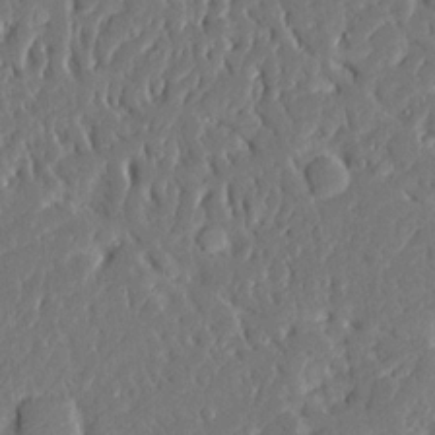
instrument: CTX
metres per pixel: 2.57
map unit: Ave
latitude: 16.1578
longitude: -140.2144
